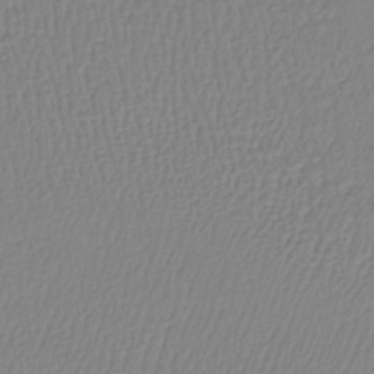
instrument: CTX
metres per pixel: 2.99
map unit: lHb
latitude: -41.5777
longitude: 61.1998
